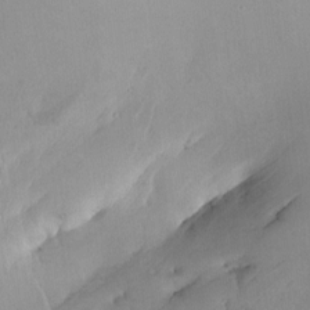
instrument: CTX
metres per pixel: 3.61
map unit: HNhu
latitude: 6.0822
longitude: 8.9731
